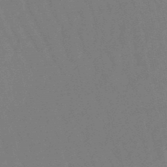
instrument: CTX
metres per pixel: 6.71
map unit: lHb
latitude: -49.2376
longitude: 71.5777
